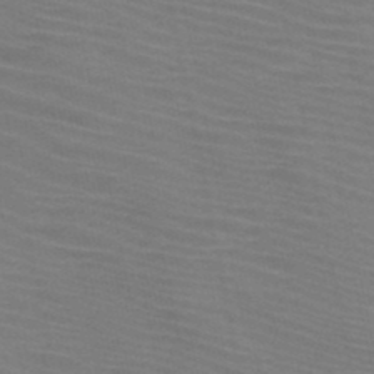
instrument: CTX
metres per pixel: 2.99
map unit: HNb
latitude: -46.4818
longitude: -47.0648
